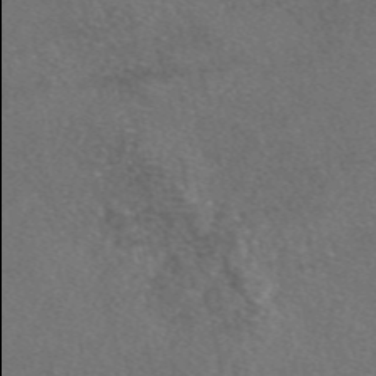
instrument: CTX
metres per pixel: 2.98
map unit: eAb
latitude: 47.5560
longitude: 114.0094
